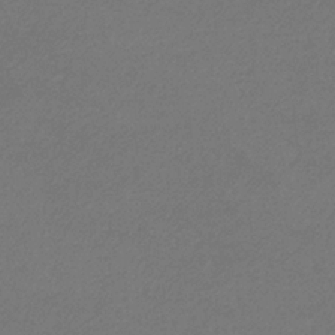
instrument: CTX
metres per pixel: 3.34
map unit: eHb
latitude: -32.4629
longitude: 69.6155
